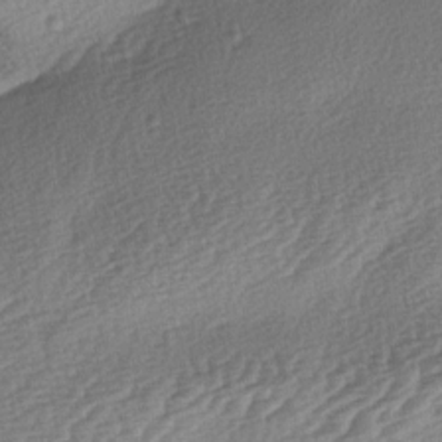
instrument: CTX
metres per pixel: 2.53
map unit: lAa
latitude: -3.4076
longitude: -128.7813
